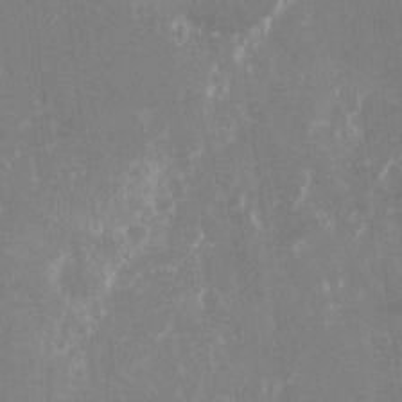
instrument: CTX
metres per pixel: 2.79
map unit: Nhu
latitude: -22.7463
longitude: -72.5546
